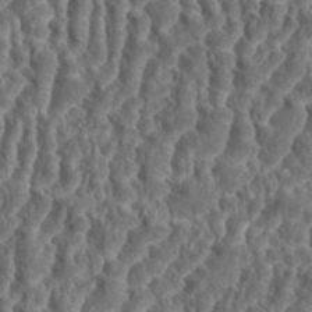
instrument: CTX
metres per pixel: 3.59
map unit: eHh
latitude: 34.8758
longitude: -138.1956
